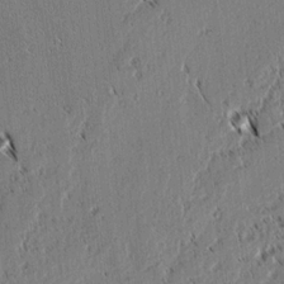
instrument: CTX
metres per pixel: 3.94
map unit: lAvf
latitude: 2.1766
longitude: -106.6113
